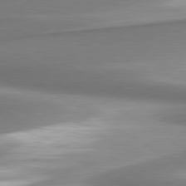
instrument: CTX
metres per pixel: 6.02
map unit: lApd
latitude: 80.5924
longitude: 179.6344
